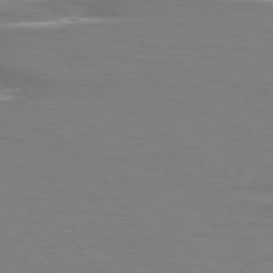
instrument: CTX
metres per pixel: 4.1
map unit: lApd
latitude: 75.7828
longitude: -80.8947
